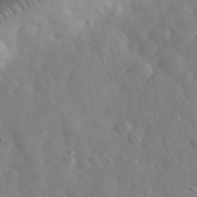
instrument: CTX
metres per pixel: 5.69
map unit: eHh
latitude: 32.2711
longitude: -74.4223
